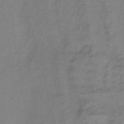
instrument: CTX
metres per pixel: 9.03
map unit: lHb
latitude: -38.4629
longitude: 72.5574
